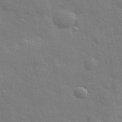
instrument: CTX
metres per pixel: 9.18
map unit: eHh
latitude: 34.7813
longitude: -80.9514
